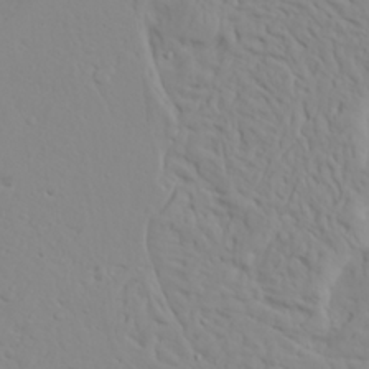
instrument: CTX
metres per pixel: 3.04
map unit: Ave
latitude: 23.8772
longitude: -133.0081
